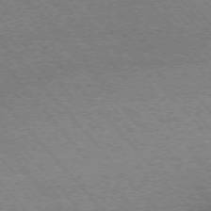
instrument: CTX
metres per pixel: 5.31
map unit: Ap
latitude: -75.8801
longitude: -86.2144
